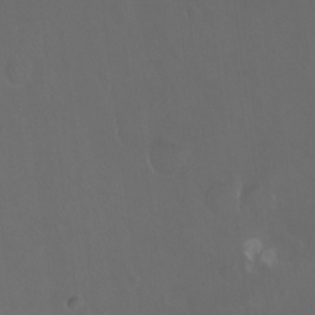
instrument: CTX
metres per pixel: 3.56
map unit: Hto
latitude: -13.1053
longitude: -41.4993
